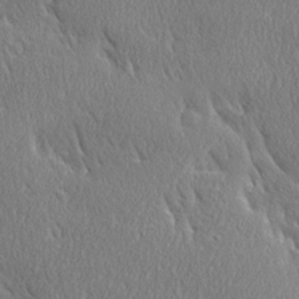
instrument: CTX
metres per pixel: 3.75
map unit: Ave
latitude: 21.4805
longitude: -136.6113
